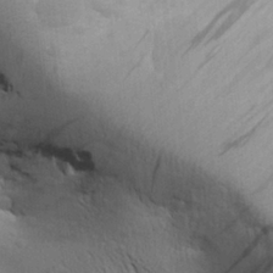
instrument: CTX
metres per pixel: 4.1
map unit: Aa
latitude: 26.8569
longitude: -143.4616
